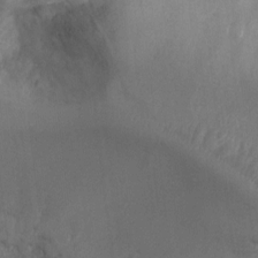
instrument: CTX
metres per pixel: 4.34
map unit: Ht
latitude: -3.5777
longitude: -28.3656
